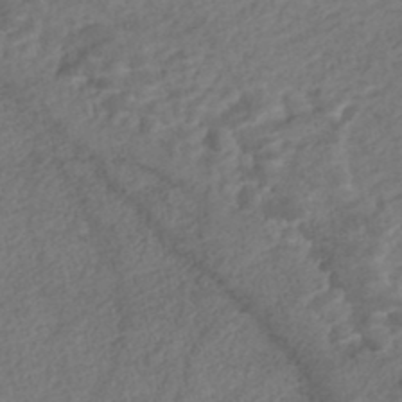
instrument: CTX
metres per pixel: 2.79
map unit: Nhe
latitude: -46.6329
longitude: -173.3859
